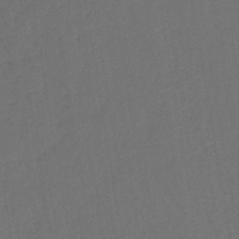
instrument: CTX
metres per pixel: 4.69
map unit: lHb
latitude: -39.4266
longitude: 62.1228
